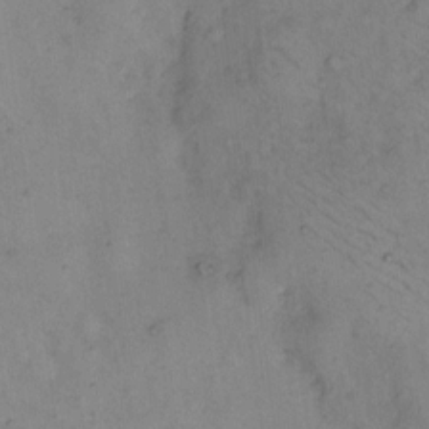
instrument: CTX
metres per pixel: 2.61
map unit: eHh
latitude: 9.9528
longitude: -62.2712
